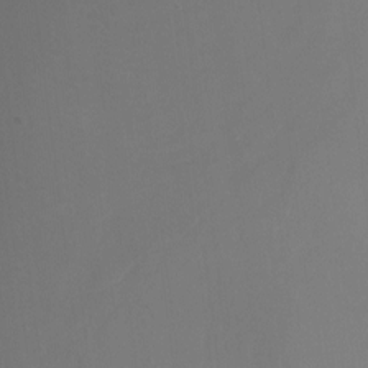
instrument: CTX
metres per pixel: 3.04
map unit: Ht
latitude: -10.7463
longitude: -33.6505
